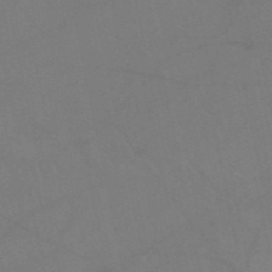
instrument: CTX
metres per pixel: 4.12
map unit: HNb
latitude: -51.8422
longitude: -43.2348
